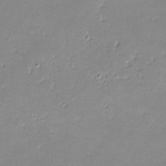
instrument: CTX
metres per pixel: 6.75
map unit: lHvf
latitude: -12.6708
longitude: -102.8380
